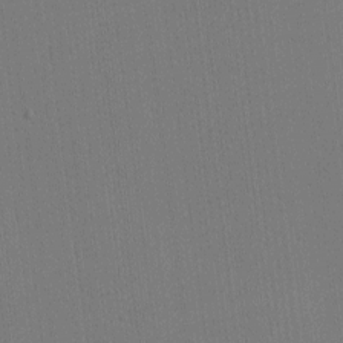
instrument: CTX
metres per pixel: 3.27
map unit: lHvf
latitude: -10.7085
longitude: -104.4601
